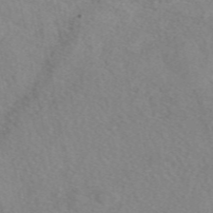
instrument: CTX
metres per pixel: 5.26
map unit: eAb
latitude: 48.6113
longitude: 111.4643
